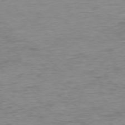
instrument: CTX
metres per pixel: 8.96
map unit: Ap
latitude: -77.5210
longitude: -64.1956
